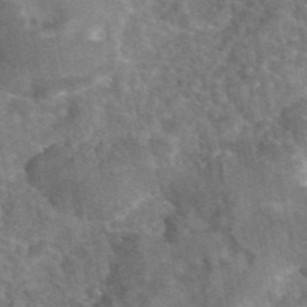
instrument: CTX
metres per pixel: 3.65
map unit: eAb
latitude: 45.3670
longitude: 109.0108
